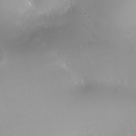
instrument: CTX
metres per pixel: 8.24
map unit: Nhe
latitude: -34.3306
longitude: -88.8947
